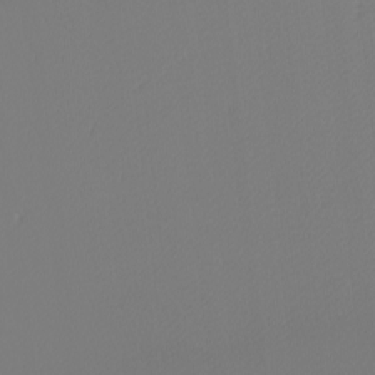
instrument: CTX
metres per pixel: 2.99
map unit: Nhu
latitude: -3.7288
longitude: -87.7449
